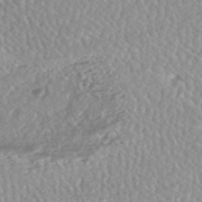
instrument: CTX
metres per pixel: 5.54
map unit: HNhu
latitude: -47.0297
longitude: 97.5399
